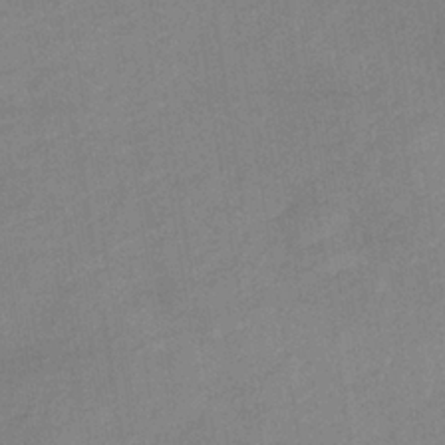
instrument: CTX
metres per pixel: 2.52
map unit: lHb
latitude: -36.0661
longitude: 72.0094
